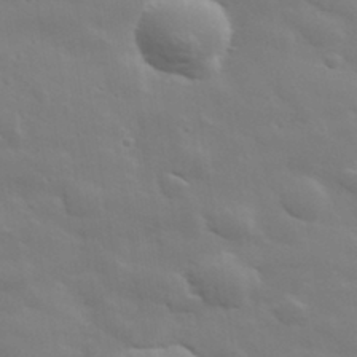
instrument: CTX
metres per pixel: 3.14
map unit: lHvf
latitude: 33.7828
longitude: -82.7435
